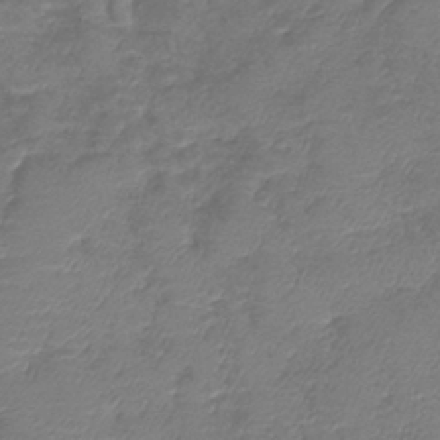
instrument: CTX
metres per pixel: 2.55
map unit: lHb
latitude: -42.3495
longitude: 78.9352
